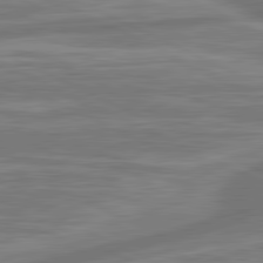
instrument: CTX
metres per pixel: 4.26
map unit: lApd
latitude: 81.3293
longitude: -174.5168
